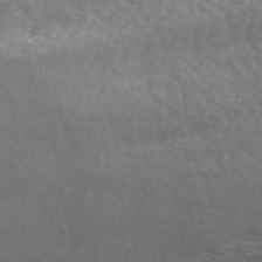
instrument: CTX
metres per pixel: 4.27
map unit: ANa
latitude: 45.0269
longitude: 30.9164
